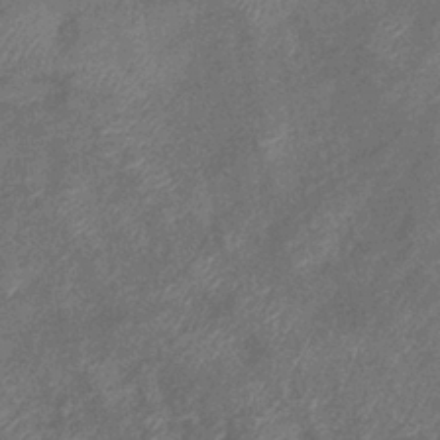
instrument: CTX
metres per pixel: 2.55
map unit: eHb
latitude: -39.3132
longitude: 77.5210
